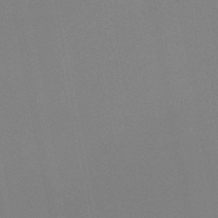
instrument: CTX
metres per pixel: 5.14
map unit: HNb
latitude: -46.0472
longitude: 55.5399
